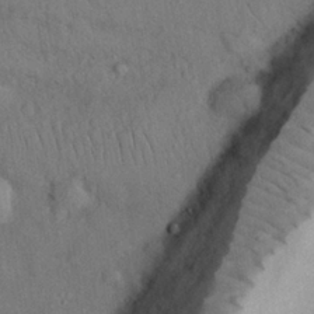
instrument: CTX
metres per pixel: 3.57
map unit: Nhu
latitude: 27.6883
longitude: -69.2537
